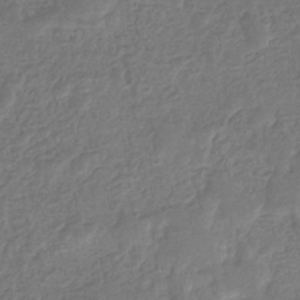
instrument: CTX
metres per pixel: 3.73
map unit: eHb
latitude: -33.9745
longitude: 76.9920
